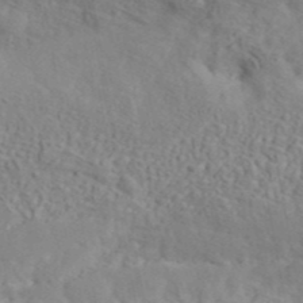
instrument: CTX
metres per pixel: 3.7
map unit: ANa
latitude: 43.0647
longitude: 53.6532
